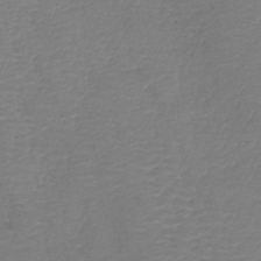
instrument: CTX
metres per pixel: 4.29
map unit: lHb
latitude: -42.4251
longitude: 76.8219
